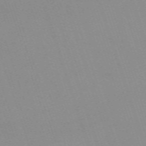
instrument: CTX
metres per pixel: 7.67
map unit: eHh
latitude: -64.7274
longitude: 52.6518
